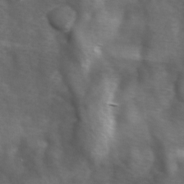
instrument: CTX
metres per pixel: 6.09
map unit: Ave
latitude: 1.6882
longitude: -112.9136
